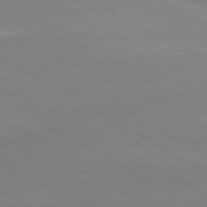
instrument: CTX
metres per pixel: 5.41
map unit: lApd
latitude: 80.2333
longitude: -153.1026
